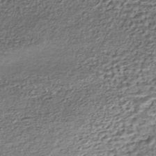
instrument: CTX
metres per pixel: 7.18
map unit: HNhu
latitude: -45.4832
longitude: 106.4818
